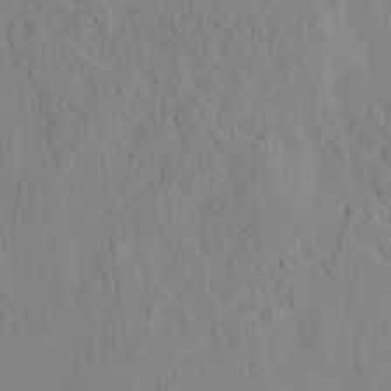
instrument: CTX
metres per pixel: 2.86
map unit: eHh
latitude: -2.0472
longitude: 19.1053
